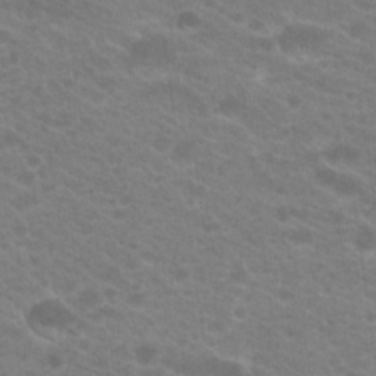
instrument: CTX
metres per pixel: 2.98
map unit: Hto
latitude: 20.4412
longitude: -38.3089
